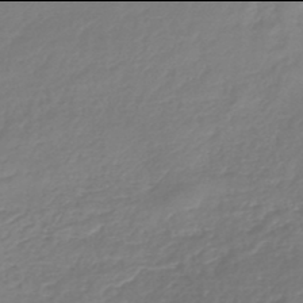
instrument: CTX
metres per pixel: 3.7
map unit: lHb
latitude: -46.0094
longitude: 61.6722
